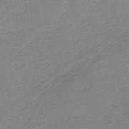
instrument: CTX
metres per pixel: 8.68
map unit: lHb
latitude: -40.4251
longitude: 54.1228
